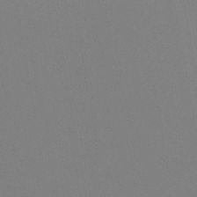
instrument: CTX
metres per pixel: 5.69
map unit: HNb
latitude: -44.5007
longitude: -44.4979
